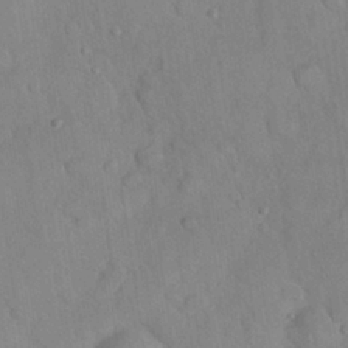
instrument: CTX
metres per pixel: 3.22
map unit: Nhu
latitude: 27.2915
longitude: -65.6505
